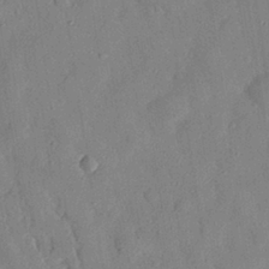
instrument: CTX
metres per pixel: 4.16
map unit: eHh
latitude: 27.9717
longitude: -77.3103
